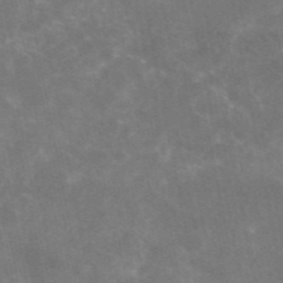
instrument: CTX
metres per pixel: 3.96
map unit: eAb
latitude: 46.4790
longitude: 124.3495
